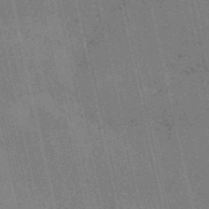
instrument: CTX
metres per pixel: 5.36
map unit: HNb
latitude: -53.2942
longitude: -38.2333
